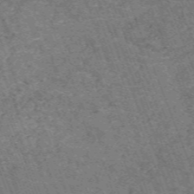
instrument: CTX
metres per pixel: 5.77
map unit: HNb
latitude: -54.4818
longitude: -48.0444
